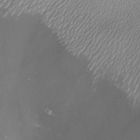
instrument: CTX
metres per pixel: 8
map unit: lHvf
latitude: -13.0109
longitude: -101.3293
